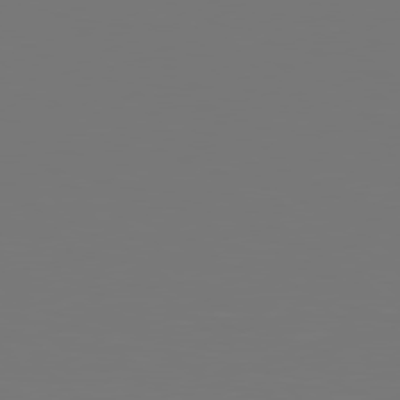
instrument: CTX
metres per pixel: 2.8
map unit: Hpe
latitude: 78.7813
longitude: -138.5924
